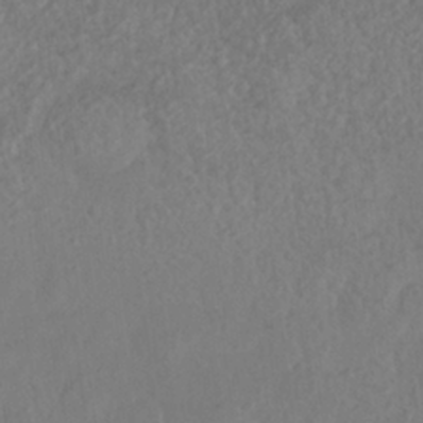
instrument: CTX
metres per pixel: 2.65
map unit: Nhe
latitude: -36.7274
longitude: -178.0822
